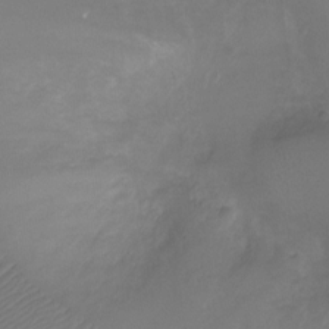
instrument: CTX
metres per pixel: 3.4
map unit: Ht
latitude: -7.4454
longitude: -18.9891
